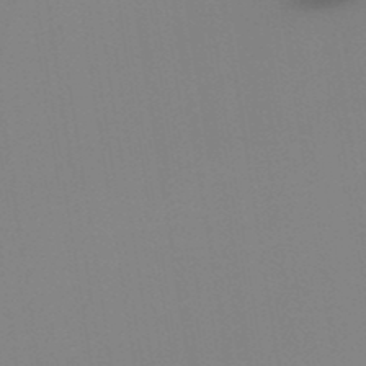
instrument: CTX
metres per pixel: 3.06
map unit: lHb
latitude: -49.0865
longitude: 67.4454
